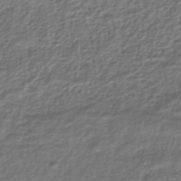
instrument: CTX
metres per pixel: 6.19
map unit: lHb
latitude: -39.7478
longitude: 71.4455
